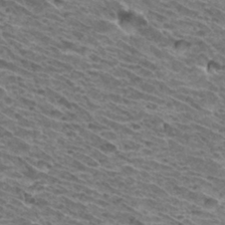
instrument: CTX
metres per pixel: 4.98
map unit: Hto
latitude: 33.1214
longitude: -40.2333
